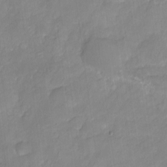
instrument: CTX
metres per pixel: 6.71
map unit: HNhu
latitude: -23.6344
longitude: 49.6344
